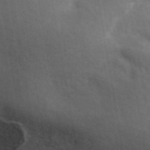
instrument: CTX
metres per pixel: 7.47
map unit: ANa
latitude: 44.4223
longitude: 46.9730
